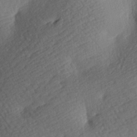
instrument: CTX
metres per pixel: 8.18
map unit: lAa
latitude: -8.7274
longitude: -126.6113
